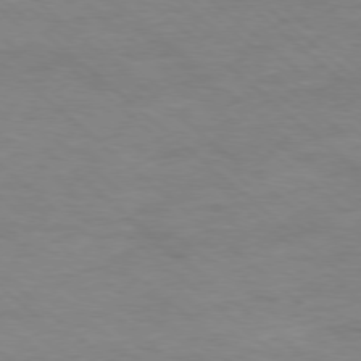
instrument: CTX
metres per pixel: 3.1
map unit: Ap
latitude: -78.1228
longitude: -93.4048
